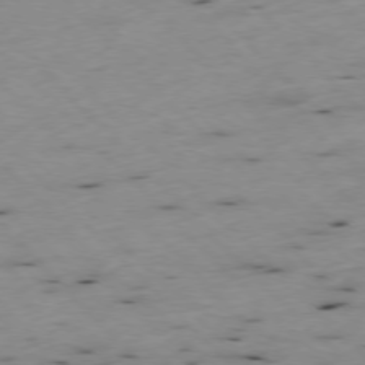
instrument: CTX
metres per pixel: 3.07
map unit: Ap
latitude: -77.2754
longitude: -60.2900
